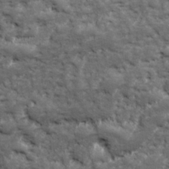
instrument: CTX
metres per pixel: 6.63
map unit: Ave
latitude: 17.5560
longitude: -135.6694
